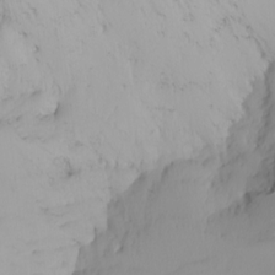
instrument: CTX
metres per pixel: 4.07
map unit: Nhu
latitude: -5.4832
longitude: -92.2144
